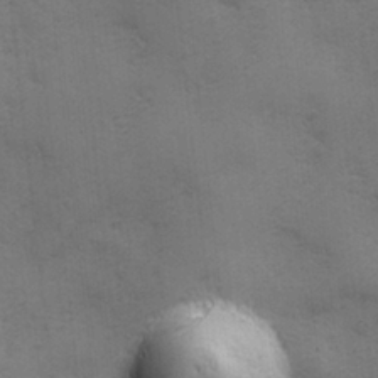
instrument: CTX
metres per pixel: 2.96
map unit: Ave
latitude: -7.3887
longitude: -120.6302
